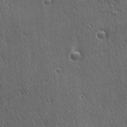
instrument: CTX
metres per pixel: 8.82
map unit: Ave
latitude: 21.7639
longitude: -137.1026
